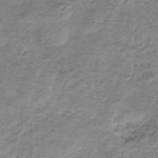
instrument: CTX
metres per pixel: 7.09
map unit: HNb
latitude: -33.3510
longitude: 61.4832
